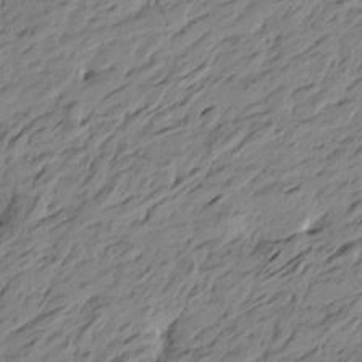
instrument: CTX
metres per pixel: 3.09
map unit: Htu
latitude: -4.8030
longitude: -178.4979
